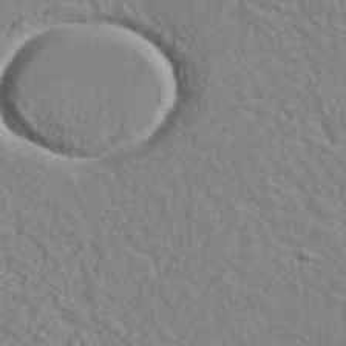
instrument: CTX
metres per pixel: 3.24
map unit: ANa
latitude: 41.5182
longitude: 29.1431
